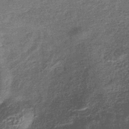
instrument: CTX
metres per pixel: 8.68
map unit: eHb
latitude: -39.5777
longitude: 81.1053
